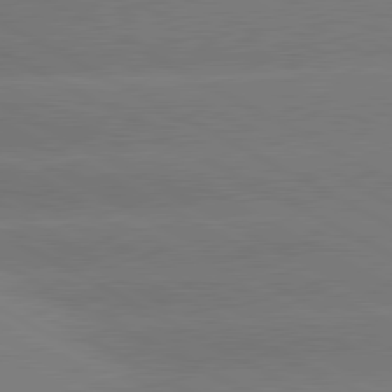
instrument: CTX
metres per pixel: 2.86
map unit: lApd
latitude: 80.7624
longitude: -150.3089
